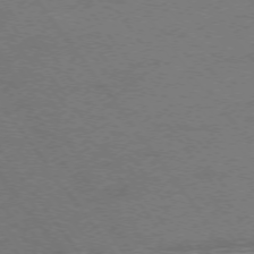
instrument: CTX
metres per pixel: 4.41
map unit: Ap
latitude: -75.4077
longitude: -75.5560
